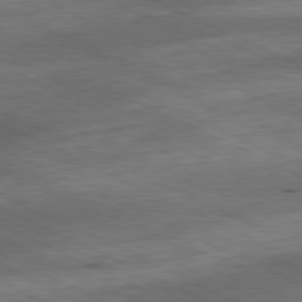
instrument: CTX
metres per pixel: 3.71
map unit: Ap
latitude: -81.3132
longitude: -91.7450
